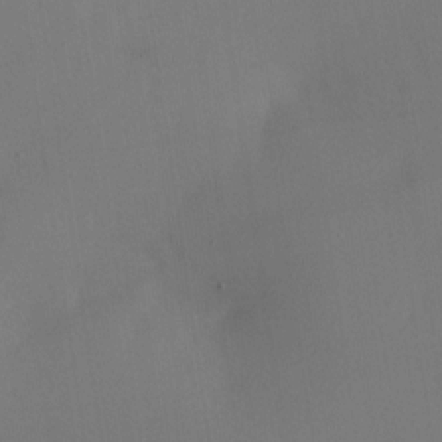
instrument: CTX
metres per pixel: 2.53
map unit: Nhu
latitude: -24.0661
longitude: -70.5546
